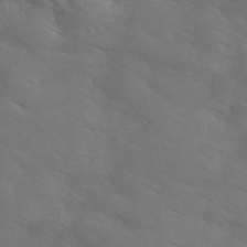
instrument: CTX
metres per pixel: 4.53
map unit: Ave
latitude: 0.7624
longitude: -114.4601
